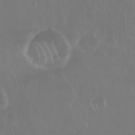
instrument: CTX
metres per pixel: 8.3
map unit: Nhu
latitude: 28.6490
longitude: -62.8569
